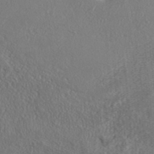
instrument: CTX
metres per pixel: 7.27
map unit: ANa
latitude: 36.0822
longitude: 14.7652
